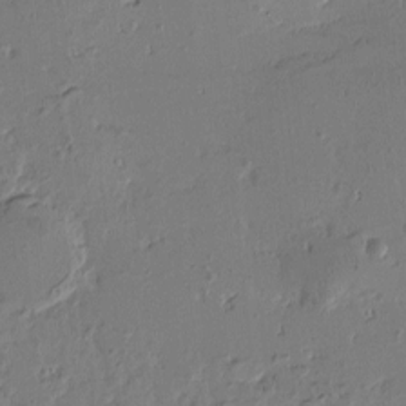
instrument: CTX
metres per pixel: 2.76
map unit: Htu
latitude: -2.0283
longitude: -178.2145
